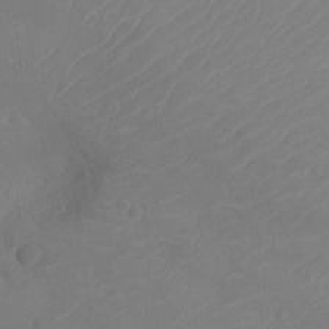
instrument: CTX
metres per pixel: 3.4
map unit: Ht
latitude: -11.9367
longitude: -21.5749
